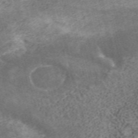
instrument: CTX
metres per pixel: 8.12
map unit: ANa
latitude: 37.1403
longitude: 15.5966
